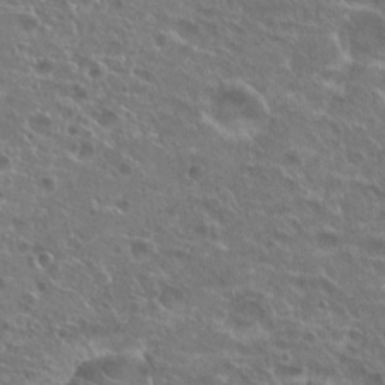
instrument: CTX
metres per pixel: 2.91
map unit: Hto
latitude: 20.2901
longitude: -40.6301
